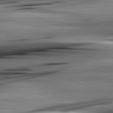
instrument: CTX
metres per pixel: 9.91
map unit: lApd
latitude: 82.3467
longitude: 151.9556
